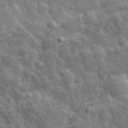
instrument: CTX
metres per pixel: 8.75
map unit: eHh
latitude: 32.0255
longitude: -79.3482
